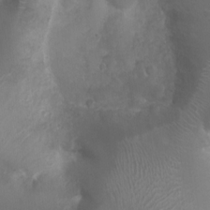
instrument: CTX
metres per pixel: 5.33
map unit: Nhu
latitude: 5.4993
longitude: -17.4237
